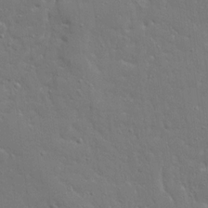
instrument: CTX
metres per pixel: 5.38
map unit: Ave
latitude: 17.6127
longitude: -141.4615
